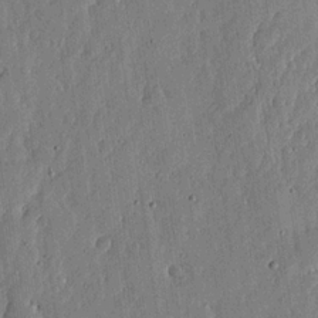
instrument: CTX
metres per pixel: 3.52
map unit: lHvf
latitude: 19.6316
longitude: -114.3845
